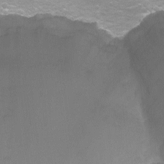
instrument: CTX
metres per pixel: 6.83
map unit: Nhu
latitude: -13.7856
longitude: -55.4426
